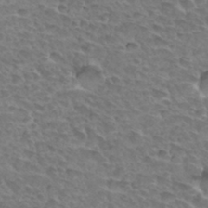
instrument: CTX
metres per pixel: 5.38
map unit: Hto
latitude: 33.7072
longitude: -44.5168
